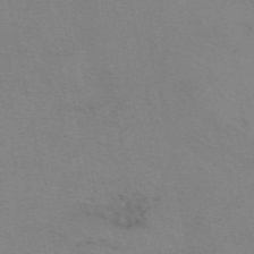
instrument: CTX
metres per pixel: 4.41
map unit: eAb
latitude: 50.1577
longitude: 106.2929
